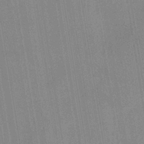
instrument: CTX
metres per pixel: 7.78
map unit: eHh
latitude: -39.9745
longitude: -26.5357
